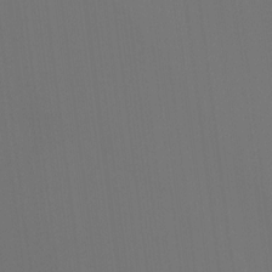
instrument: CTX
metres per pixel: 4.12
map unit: Ht
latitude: -15.7667
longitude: -42.1011
